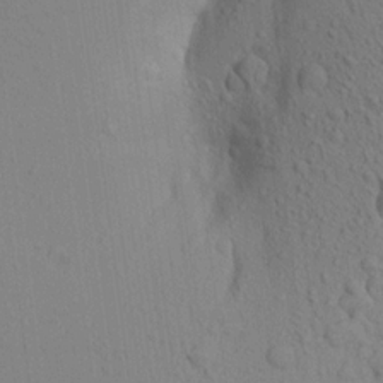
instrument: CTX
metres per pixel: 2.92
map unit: Aa
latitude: 18.4979
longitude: -149.0270
